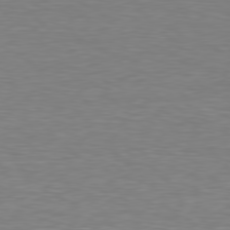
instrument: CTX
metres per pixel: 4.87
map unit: Hpe
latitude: 78.7058
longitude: -166.9702
